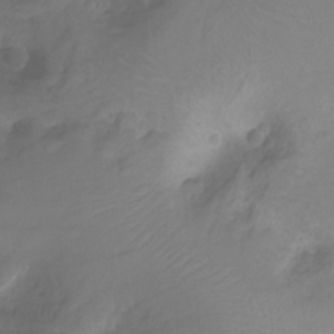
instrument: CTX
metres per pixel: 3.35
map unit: Nhu
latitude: -14.8219
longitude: -25.8961
